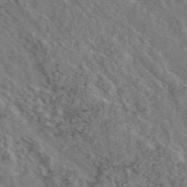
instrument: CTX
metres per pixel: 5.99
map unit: eAb
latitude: 46.0255
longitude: 113.5210
